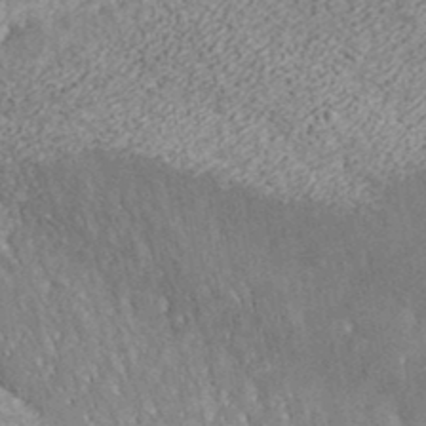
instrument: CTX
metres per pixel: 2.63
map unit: ANa
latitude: 37.0648
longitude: 18.7085
